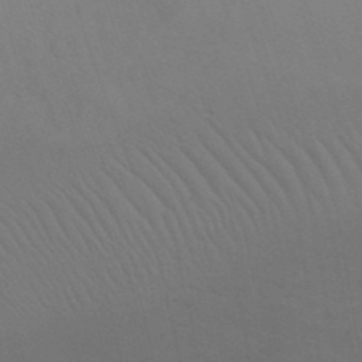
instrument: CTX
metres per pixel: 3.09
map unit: Nhu
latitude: 21.6694
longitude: -72.8758
